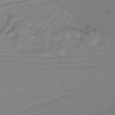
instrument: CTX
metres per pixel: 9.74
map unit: lHb
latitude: -37.9367
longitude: 56.3306
